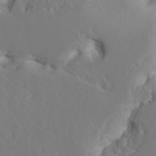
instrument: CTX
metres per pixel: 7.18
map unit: HNhu
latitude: 6.7057
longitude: -6.2900
